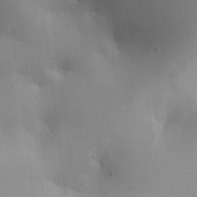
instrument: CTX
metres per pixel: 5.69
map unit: lAa
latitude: 20.2523
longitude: -138.5546
